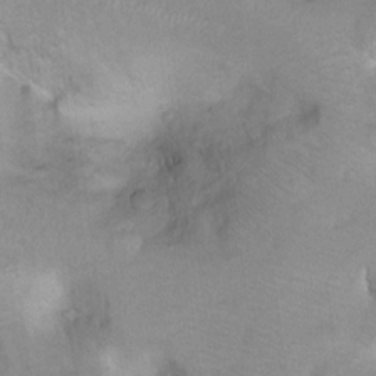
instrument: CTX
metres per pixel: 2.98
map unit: Hto
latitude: 8.0444
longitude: -30.4034
